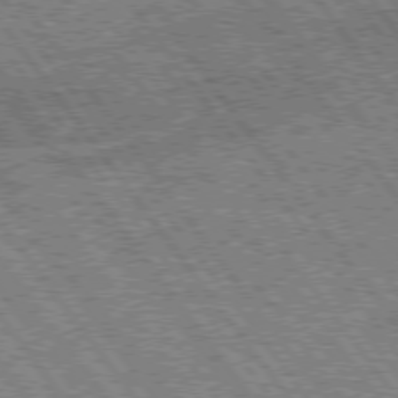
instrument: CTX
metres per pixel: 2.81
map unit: Hpe
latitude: 75.5749
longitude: -148.9703
